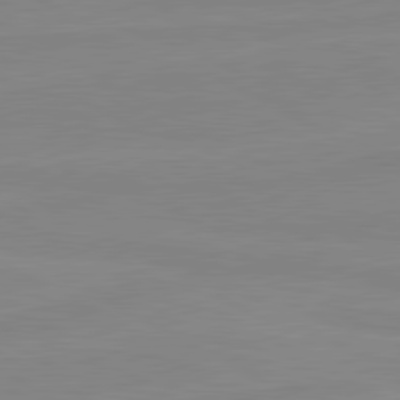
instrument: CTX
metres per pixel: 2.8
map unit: lApd
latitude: 80.8191
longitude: -176.3089
